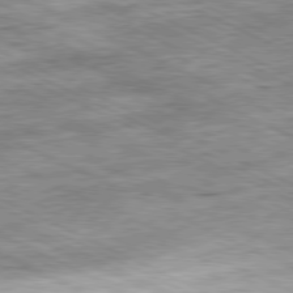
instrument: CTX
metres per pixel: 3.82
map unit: Ap
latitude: -81.0487
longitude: -84.0255
